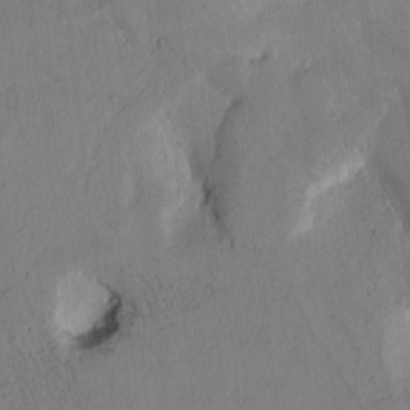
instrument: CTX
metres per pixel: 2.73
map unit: Htu
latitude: -0.9920
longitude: 170.4251
